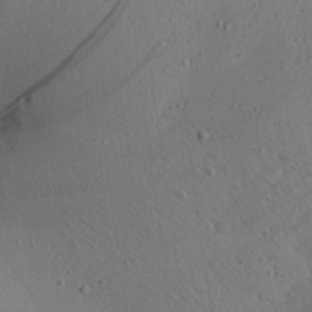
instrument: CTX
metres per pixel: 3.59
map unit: Aa
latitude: 25.9717
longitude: -142.6113
